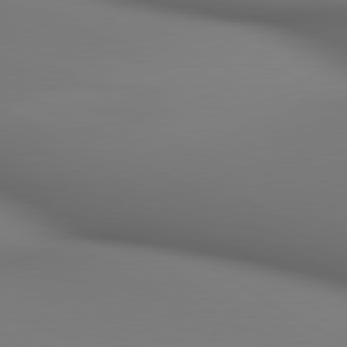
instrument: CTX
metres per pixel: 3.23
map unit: lApd
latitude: 80.3845
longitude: 137.8800
